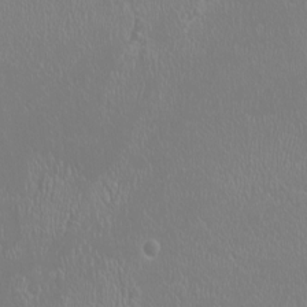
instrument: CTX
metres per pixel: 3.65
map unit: HNhu
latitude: -1.0109
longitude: 1.0298
